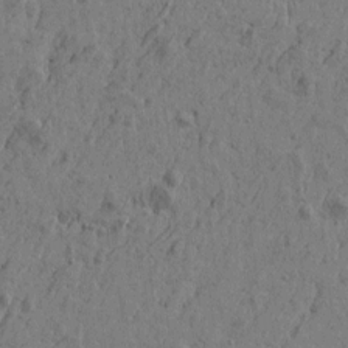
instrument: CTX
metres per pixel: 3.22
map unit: Htu
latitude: -5.6155
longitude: 179.7666
